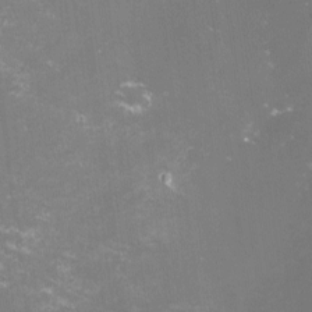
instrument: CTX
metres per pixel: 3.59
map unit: lHvf
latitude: -14.5196
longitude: -100.3278
